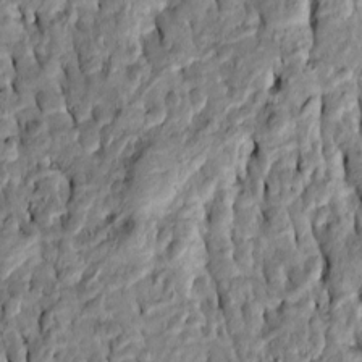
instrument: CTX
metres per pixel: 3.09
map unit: Htu
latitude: -7.4832
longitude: 144.6519
